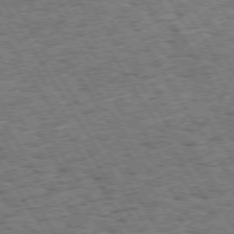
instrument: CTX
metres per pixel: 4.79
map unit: Hpe
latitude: 73.7450
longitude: -139.7261
